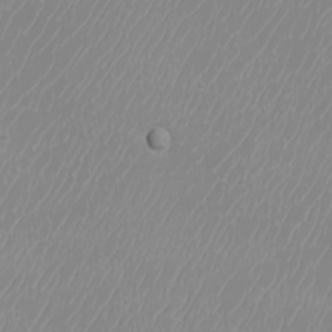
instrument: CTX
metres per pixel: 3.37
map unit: eHh
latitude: -6.2550
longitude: -88.2712
